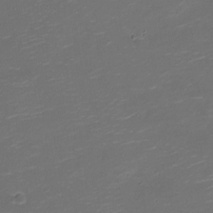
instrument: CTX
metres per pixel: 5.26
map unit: Nve
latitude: -21.0108
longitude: 104.1794
